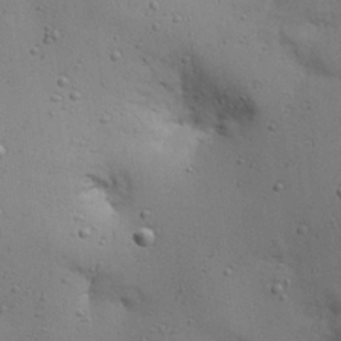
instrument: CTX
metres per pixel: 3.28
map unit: eHh
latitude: 25.0458
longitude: -72.1956
